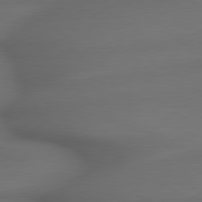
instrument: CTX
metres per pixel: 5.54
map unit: lApd
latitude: 79.4049
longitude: -173.4237
